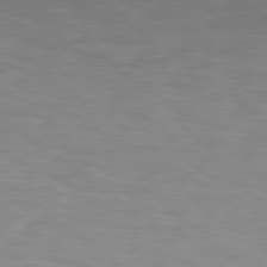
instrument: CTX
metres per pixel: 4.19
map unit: Hpe
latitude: 78.7058
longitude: 175.5588
